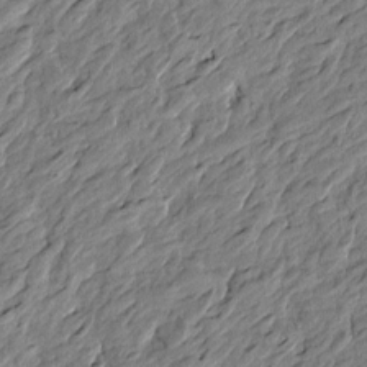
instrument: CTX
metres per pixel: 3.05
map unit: Htu
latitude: -3.5777
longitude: -179.9339
